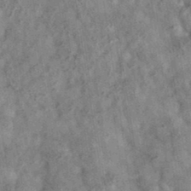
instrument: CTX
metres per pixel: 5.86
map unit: eAb
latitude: 35.9528
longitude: 115.6344
